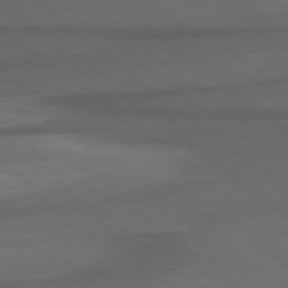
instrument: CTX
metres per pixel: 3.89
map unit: lApd
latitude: 78.6302
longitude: -177.4615
